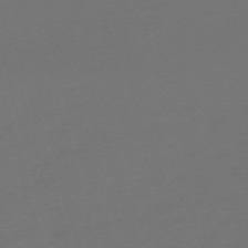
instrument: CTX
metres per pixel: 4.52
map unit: Nve
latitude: -59.3509
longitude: 56.4440
